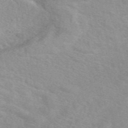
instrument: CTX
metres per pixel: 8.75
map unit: eAb
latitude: 48.8569
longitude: 119.1998
